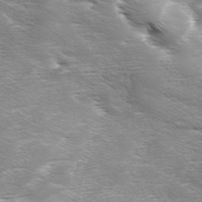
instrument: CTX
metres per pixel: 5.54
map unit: Ave
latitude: 11.0648
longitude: -106.3656
